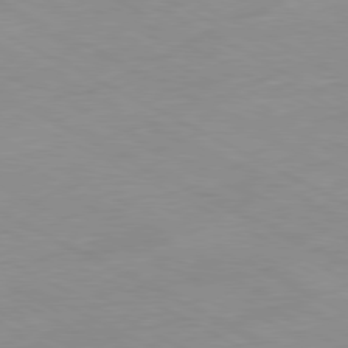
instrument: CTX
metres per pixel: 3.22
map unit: Ap
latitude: -80.7652
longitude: -92.4034
